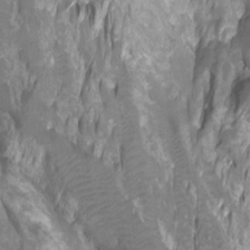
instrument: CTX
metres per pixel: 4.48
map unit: Htu
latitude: -7.4265
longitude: -48.7057
